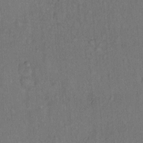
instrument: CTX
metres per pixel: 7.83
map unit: Hto
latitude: 13.1970
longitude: -57.2914
